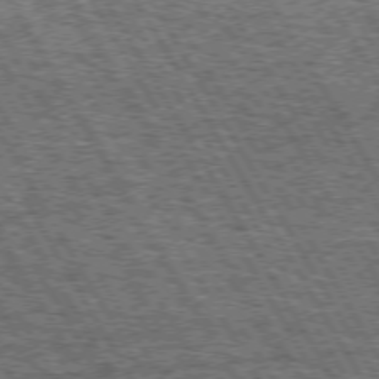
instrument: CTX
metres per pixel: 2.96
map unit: Hpe
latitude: 73.3482
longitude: -125.6316
